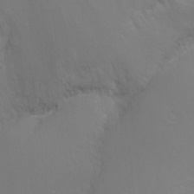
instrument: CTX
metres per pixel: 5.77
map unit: Ht
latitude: -9.1242
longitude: -45.7638
